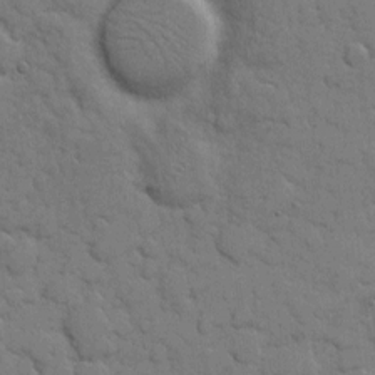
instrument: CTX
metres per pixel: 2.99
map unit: eHh
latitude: 7.6127
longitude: -65.3293
